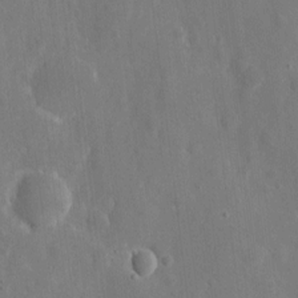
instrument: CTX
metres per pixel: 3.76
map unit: eHh
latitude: 7.9717
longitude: -70.8947
